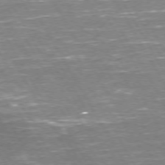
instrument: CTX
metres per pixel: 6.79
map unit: Hpe
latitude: 72.2901
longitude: -123.9906
